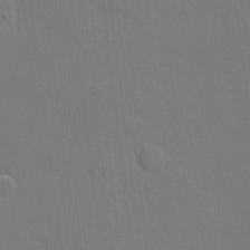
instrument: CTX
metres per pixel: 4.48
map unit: eHh
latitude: 6.0822
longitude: -67.3859
